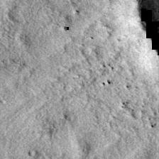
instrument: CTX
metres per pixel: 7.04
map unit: eAb
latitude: 37.2537
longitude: 111.2943
